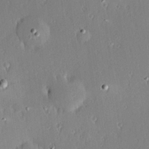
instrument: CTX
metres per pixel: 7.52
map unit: Hve
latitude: 25.0080
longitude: -93.4615
